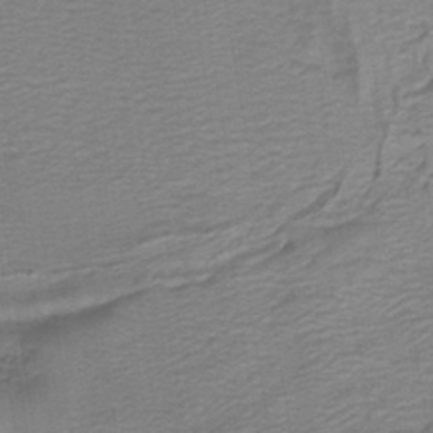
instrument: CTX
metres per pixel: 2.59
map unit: lHb
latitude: -41.2943
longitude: 53.2565
